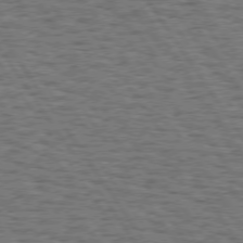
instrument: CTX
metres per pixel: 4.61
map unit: Hpe
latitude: 74.4790
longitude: -134.0822
